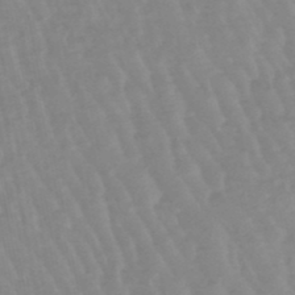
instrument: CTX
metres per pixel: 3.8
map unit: lHb
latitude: -48.5385
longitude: 77.4454
